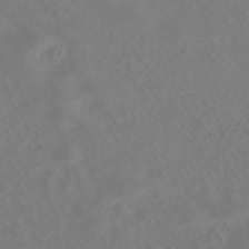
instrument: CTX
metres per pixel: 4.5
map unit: HNhu
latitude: -40.9164
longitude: 99.9556
